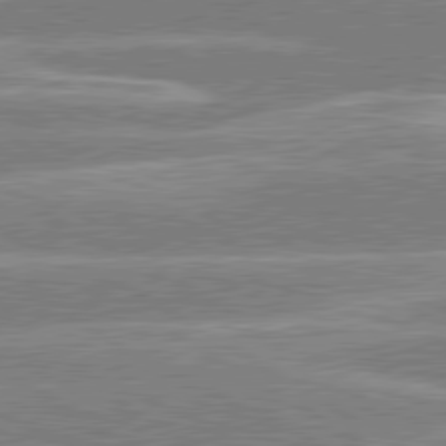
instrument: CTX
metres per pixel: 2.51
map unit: lApd
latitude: 80.3467
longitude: -130.6491
